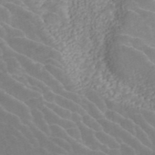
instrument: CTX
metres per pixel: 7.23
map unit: ANa
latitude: 45.6883
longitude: 24.1606
